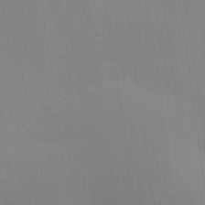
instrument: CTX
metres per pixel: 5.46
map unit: Hve
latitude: 25.1025
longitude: -91.3104
